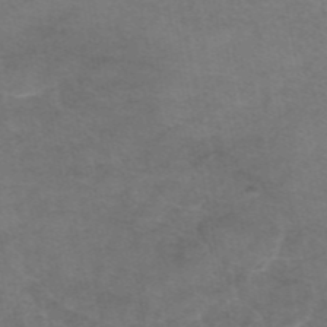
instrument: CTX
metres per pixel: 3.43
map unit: eAb
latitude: 46.2901
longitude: 101.7666
